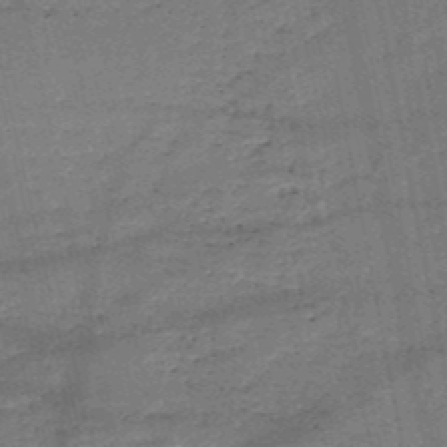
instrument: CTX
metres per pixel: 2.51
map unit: HNb
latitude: -50.8597
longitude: -40.7624
